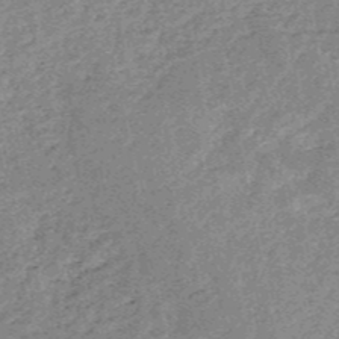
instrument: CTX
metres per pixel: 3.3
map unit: HNb
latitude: -52.2739
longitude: -49.2726
